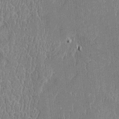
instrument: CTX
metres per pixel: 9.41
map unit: Htu
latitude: -5.2754
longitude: 176.2928
